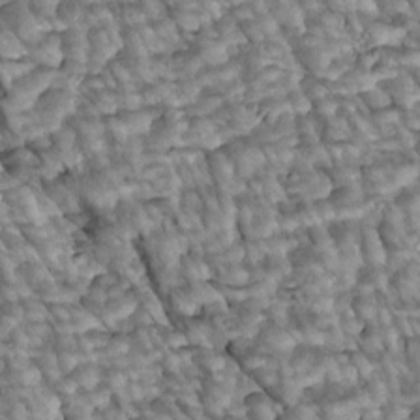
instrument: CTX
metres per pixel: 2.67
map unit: Htu
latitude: 2.2144
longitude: 143.7099
